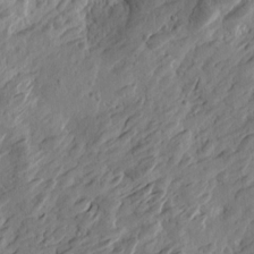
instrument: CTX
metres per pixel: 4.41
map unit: Htu
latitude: -3.1998
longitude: -178.6113
